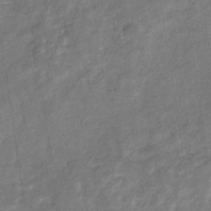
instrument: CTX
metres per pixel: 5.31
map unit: eHb
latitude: -34.1606
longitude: 74.7652
